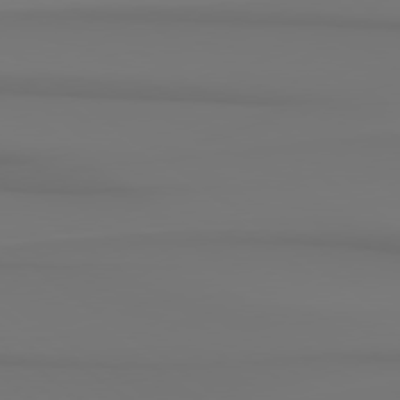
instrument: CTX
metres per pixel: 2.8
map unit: Hpe
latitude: 78.7813
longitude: -136.8002
